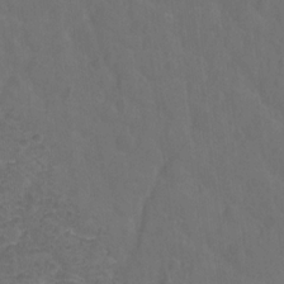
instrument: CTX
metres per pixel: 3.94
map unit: Hto
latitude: -2.2172
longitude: -34.7813
